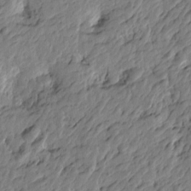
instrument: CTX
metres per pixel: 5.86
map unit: Htu
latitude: -3.6721
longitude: 179.4076
